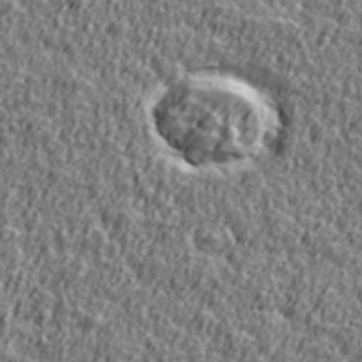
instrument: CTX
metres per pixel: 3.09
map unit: Ave
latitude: 41.4615
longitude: -112.4034
